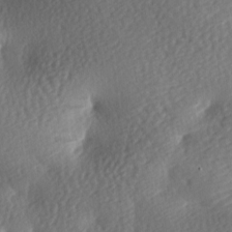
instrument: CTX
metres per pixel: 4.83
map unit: lAa
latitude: -8.3873
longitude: -126.8002
